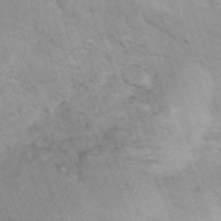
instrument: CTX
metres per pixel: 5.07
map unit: Hto
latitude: 9.4804
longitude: -35.6882
